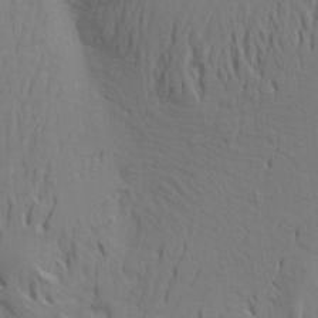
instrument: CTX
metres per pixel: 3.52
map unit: Aa
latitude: 19.1781
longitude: -142.9703
